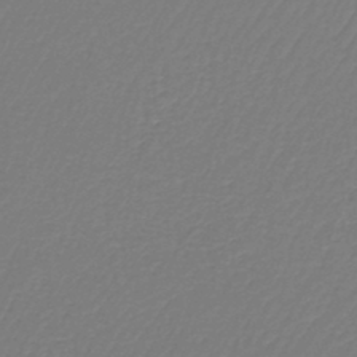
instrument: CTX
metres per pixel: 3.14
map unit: lHb
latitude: -42.5573
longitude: 62.5196
